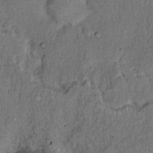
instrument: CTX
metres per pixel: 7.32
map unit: Hto
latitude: 10.9703
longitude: -60.8380
